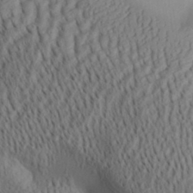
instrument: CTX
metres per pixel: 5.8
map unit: Aa
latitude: 31.8584
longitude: -141.6693
